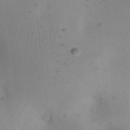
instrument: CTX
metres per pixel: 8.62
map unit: Nhu
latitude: 23.3104
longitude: -70.8380
